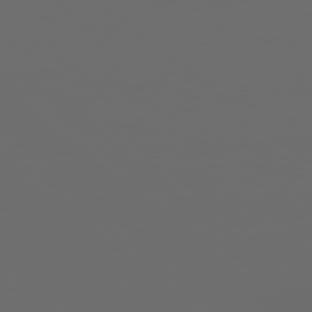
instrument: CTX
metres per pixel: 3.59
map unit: lApd
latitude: 78.8380
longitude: 176.2739
